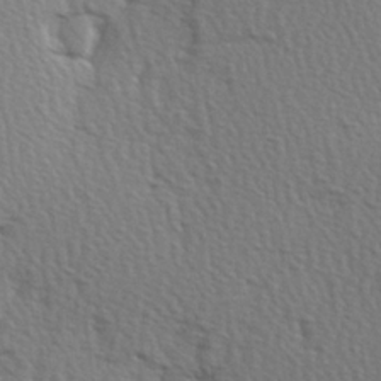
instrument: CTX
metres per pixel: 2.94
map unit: Hve
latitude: 3.0836
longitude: -123.3482
